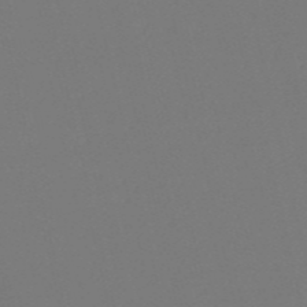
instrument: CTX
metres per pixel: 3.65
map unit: HNb
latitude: -54.9731
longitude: -38.8191
